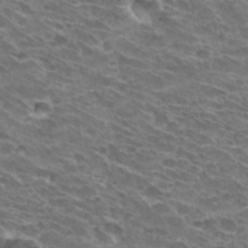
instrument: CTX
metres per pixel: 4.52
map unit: Hto
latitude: 31.9717
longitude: -41.8961
